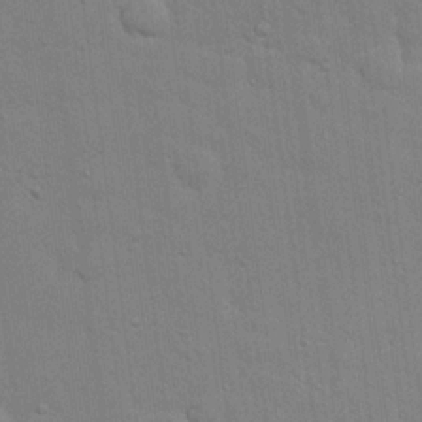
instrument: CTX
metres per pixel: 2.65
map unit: eHh
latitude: 19.5371
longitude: -62.1956
